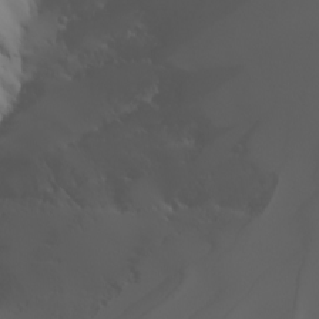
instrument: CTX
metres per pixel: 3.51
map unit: Nhu
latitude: -4.4818
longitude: -90.7435
